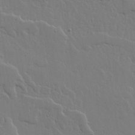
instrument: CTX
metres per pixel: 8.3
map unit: lHvf
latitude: 17.9717
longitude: -116.8191
